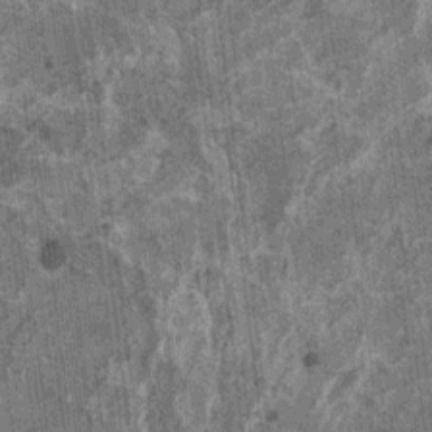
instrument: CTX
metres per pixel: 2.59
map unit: HNhu
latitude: 0.9702
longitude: 4.9919
